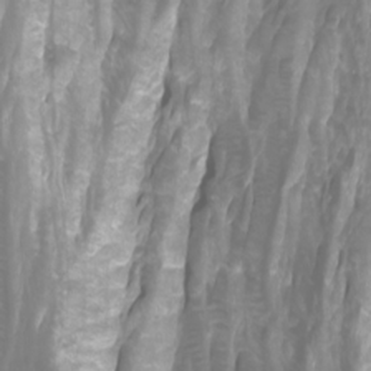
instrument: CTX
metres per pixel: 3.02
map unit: Ht
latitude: -3.9367
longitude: -61.8961
